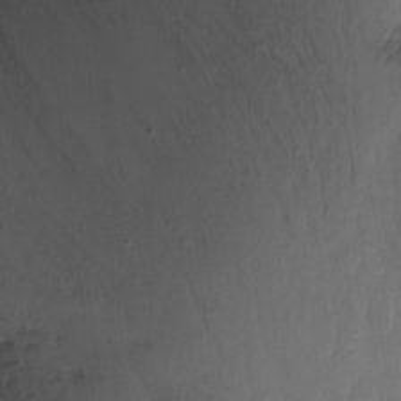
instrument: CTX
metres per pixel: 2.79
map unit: Nhu
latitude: -11.1620
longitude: -45.4615
